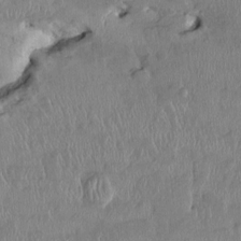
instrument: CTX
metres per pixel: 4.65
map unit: HNhu
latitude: 2.1955
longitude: -5.8583
